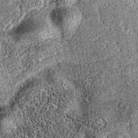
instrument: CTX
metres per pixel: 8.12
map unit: eAb
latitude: 36.1200
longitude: 111.9745
